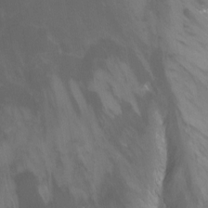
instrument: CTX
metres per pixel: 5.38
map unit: Nhu
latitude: -13.0298
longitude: -64.8191
